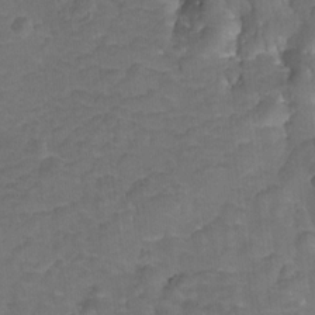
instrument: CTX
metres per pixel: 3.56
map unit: Hto
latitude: 4.8002
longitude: -32.6113
